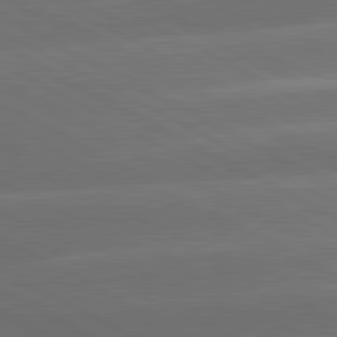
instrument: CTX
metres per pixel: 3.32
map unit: lApd
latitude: 80.9703
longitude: -147.0081
